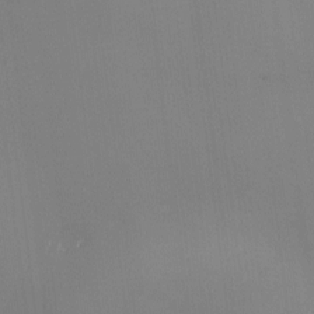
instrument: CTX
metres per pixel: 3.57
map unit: eHh
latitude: -4.5196
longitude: 19.8044
